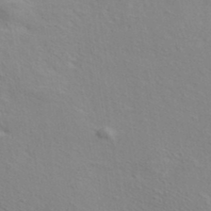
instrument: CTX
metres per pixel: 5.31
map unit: ANa
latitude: 37.4427
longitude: 18.8597
